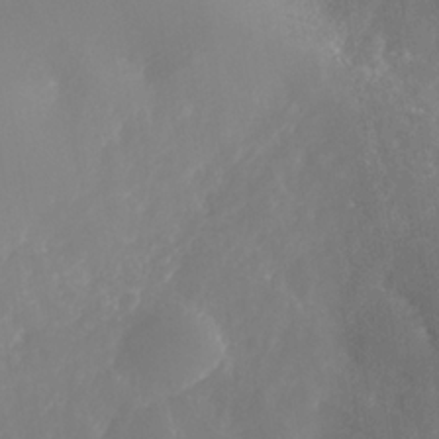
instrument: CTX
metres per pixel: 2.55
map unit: Nhe
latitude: -35.7289
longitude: -92.8758
